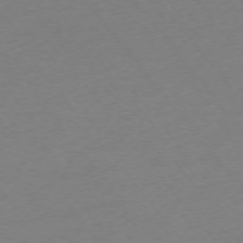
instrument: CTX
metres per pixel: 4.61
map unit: Ap
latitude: -74.8408
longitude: -71.8961
